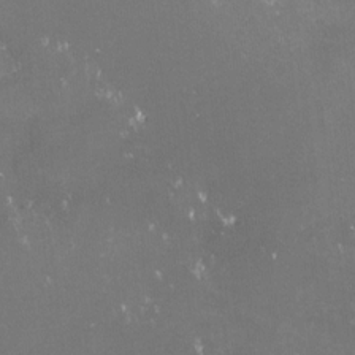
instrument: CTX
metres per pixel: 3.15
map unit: lHvf
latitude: -14.0472
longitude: -103.6883
